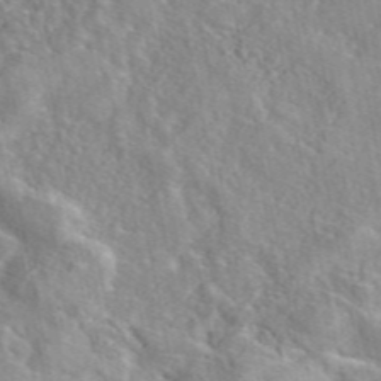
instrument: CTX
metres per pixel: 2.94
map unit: eAb
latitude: 45.9528
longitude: 111.9367
